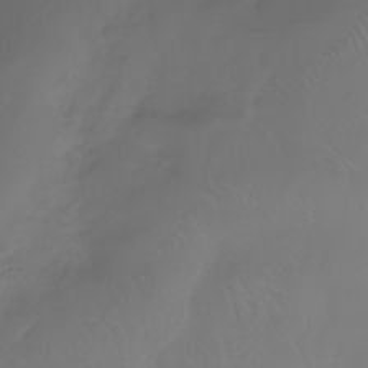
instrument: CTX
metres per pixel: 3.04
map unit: Nhe
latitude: -32.8597
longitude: -92.4790
